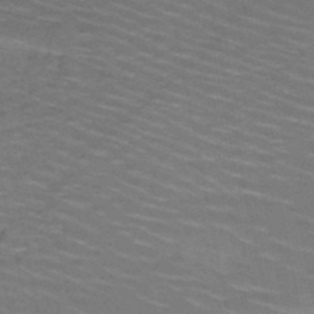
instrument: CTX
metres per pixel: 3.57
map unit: HNb
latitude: -50.4818
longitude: -48.2711
